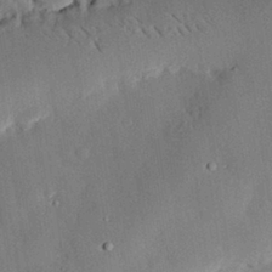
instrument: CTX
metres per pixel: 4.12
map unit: eHh
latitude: 29.8205
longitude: -81.1592
